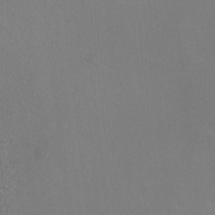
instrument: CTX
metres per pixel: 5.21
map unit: HNhu
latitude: -0.8408
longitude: -1.8772
